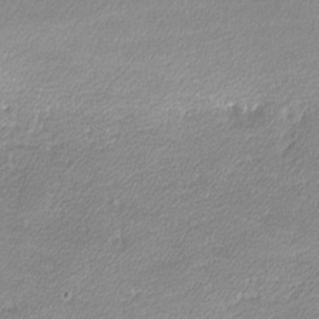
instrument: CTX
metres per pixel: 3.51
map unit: lHvf
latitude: -12.2929
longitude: -102.9136
